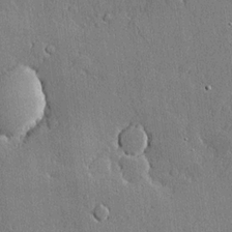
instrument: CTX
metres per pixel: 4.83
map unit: lHvf
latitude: 20.3656
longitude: 145.6911
